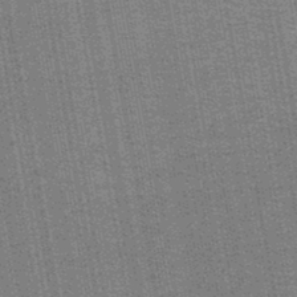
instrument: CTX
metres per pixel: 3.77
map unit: lHb
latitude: -44.8219
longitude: 57.8422
